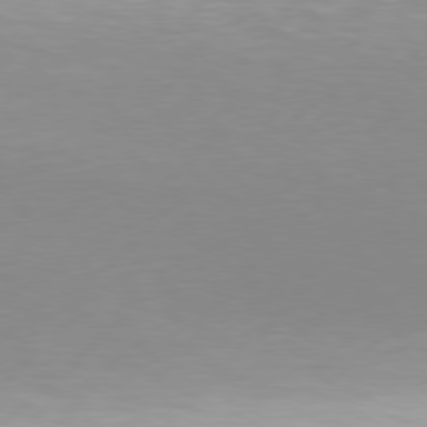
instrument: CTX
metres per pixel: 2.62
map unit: Hpe
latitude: 77.7071
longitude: -131.6316
